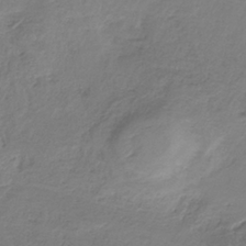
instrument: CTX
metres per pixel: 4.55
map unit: HNb
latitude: -33.6533
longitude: 56.3306
